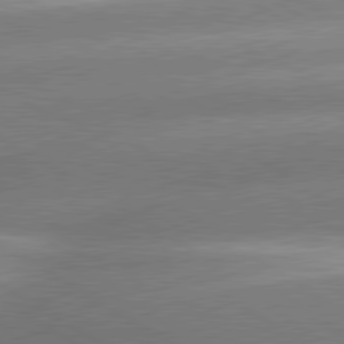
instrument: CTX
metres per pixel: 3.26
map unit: lApd
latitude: 80.3089
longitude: -154.8002
